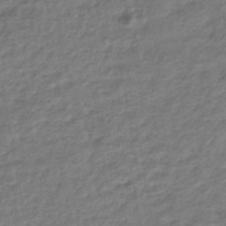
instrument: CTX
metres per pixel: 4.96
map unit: HNhu
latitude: -45.2376
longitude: 102.1417
